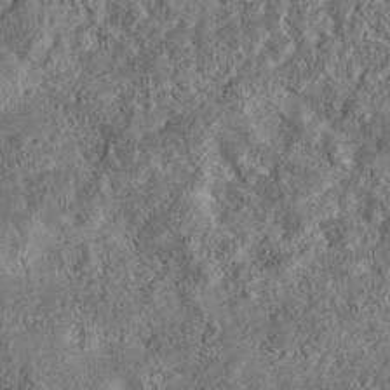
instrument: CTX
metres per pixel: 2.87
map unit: eAb
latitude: 35.8016
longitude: 115.7477
